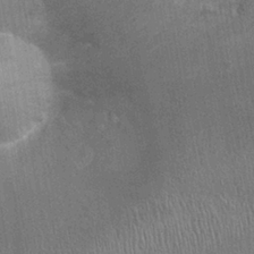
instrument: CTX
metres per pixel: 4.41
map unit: Ht
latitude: -0.8975
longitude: -15.6883
